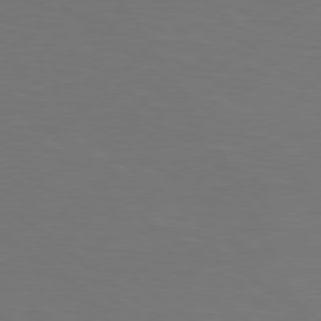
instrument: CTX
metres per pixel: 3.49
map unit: Hpe
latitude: 78.5546
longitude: -173.5371
